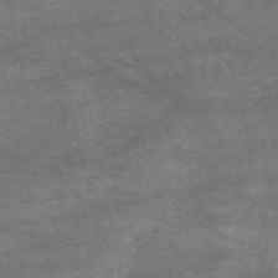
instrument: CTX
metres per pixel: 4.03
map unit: HNb
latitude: -53.0297
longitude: -38.9514
